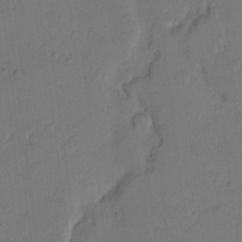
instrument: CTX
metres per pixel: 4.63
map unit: Hto
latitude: 6.3089
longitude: -62.4034
